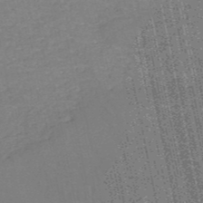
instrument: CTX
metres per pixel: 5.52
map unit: HNb
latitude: -51.8044
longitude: -49.8583
